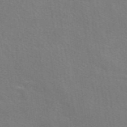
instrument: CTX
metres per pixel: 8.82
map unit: eAb
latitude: 50.5167
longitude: 112.7274
